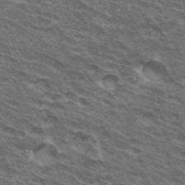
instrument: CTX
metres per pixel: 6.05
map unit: Hto
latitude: 33.7450
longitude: -41.1214
